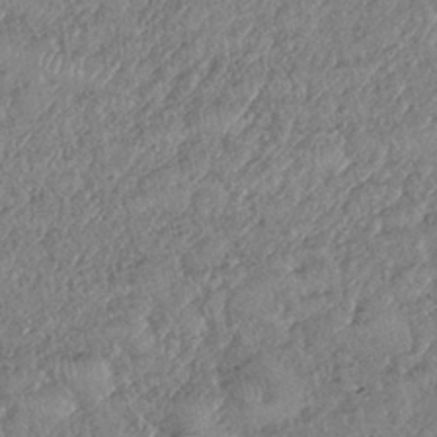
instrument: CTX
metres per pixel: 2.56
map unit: eHh
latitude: -40.9919
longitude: 120.1417
